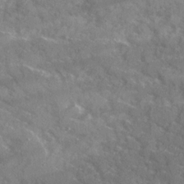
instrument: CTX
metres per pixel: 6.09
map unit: Ave
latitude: 19.1781
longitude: -130.2334
